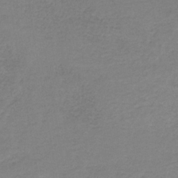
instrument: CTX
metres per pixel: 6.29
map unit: HNb
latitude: -35.4076
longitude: 52.4440
